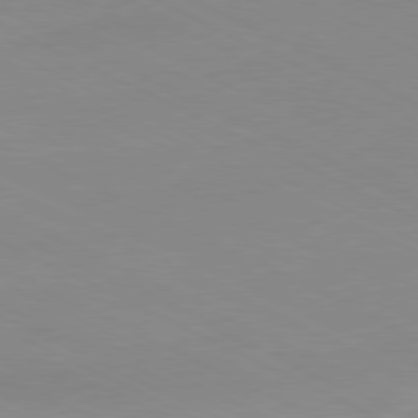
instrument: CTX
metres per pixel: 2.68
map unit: Ap
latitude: -80.8408
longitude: -93.9528
